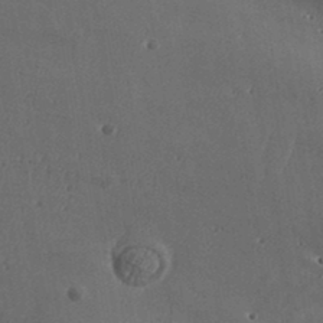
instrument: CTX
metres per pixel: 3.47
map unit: Aa
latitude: 32.9892
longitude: -134.5168
